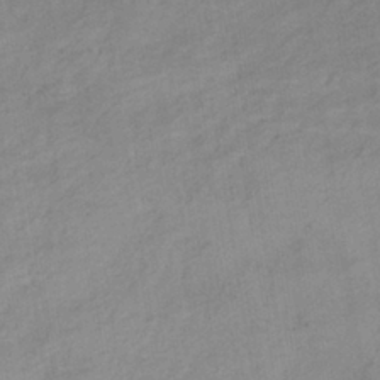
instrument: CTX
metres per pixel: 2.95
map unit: eHb
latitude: -37.3698
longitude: 78.4062
